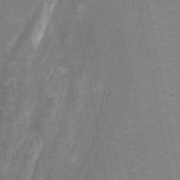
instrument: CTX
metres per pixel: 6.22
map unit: HNhu
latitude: -28.7085
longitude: 67.1620
